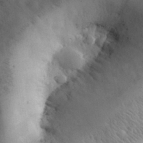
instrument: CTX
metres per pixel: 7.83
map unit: eHh
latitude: 31.0081
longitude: -68.2712
